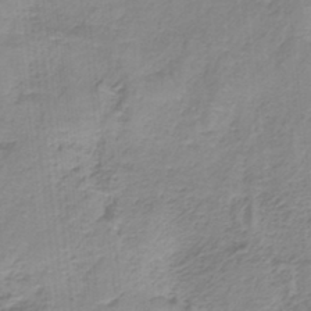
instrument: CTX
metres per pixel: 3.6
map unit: HNb
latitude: -36.1227
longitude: 55.7100
